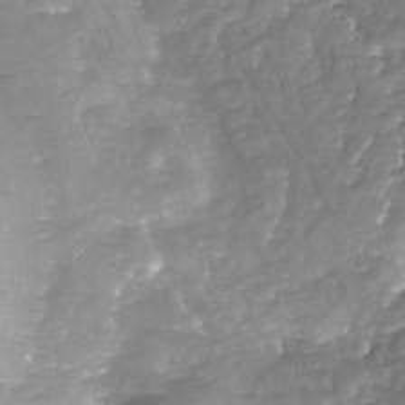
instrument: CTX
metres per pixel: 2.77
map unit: Nhu
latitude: -22.3684
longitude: -56.7813
